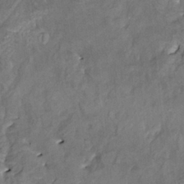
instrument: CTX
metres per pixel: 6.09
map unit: HNhu
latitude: 5.4426
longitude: 10.6330
